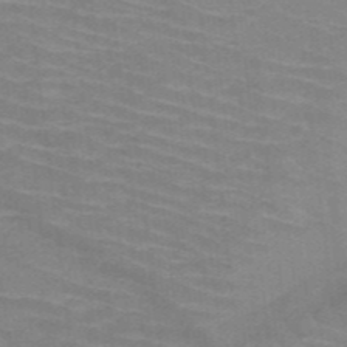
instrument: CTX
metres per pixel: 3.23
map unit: HNb
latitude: -47.2943
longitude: -45.6505
